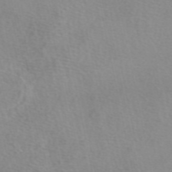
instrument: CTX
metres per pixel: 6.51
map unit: eAb
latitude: 49.0836
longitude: 106.8219
